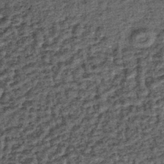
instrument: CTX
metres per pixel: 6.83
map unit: lHb
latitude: -39.5399
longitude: 65.8989
